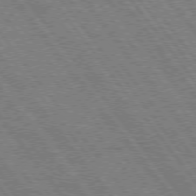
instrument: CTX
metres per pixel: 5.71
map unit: Hpe
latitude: 74.9325
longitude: -139.6883
